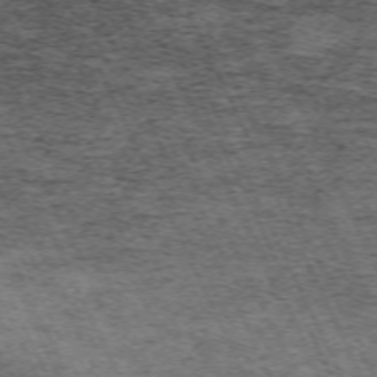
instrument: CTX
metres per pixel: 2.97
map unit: Hpe
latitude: -70.5763
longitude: 11.1053
